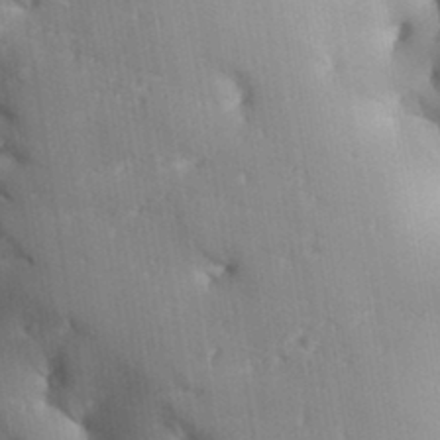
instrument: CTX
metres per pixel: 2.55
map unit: Aa
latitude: 32.9892
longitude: -144.6301
